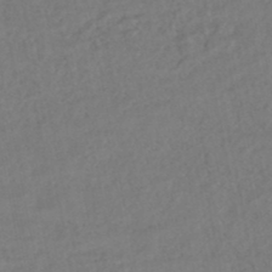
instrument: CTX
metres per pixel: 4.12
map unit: HNhu
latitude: -47.4265
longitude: 97.1053
